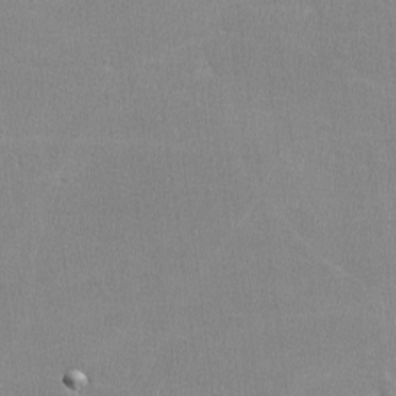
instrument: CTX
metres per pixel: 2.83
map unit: lHvf
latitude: -12.1606
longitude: -101.5749
